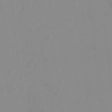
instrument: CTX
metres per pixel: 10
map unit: Hto
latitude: -8.0283
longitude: -40.8946
